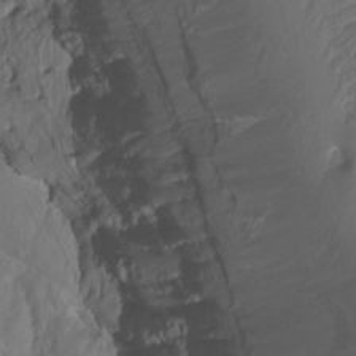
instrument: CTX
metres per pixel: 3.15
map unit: Htu
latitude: -11.2376
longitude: -72.8947
